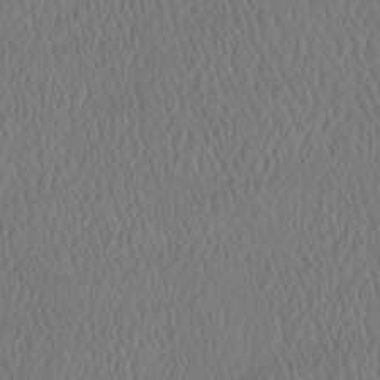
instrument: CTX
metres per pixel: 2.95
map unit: eHh
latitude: -3.4832
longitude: 16.1606
